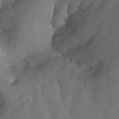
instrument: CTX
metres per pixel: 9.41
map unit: Nhu
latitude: -8.0283
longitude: -80.3278
